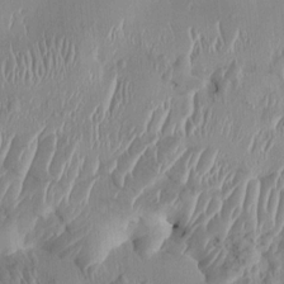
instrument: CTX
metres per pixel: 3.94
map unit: HNhu
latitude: 1.8394
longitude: -5.9150
